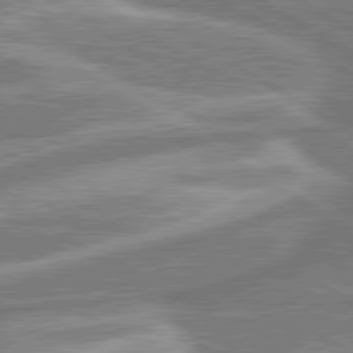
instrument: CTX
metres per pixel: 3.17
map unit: lApd
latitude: 80.4412
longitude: -177.1214
